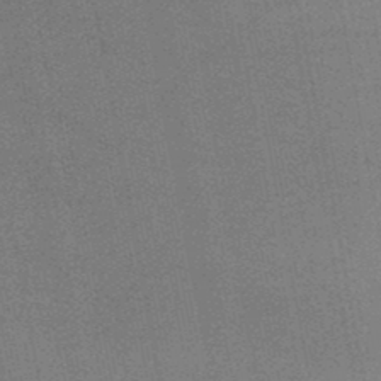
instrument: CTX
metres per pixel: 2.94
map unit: HNb
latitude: -47.7099
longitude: 58.6896
